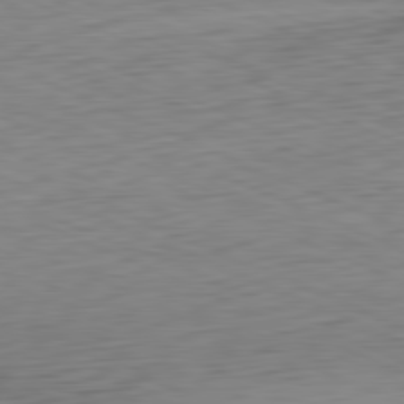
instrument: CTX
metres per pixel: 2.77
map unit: Ap
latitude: -81.5588
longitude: -59.7450
